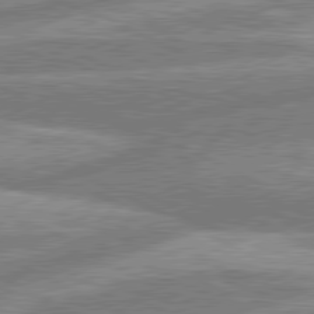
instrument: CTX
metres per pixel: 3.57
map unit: lApd
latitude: 80.6868
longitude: -167.9528
